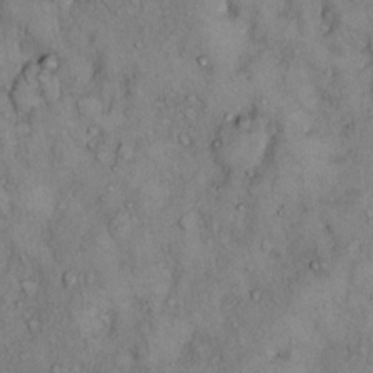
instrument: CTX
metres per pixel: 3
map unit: Hto
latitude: 10.9325
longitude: -60.1011
